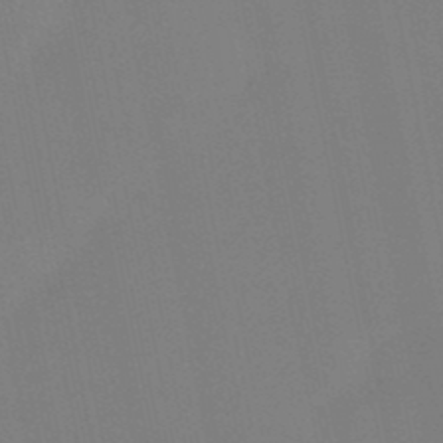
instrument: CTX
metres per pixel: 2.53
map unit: eHb
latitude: -50.3684
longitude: 68.9919
